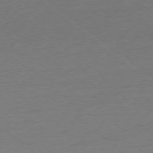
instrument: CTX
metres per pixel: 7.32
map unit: Ap
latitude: -78.2928
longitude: -56.0633
